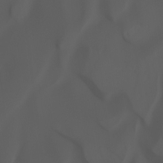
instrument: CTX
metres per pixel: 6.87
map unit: Ht
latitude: -0.9353
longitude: -46.2334
